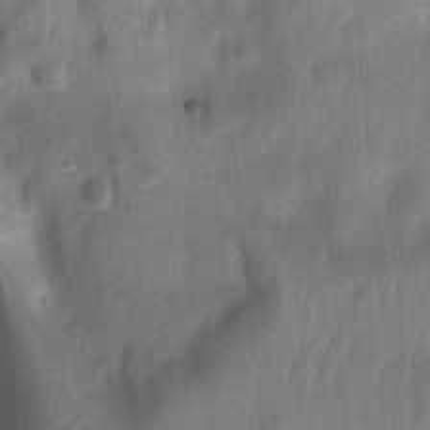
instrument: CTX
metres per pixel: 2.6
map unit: Ht
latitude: 4.1011
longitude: -21.9339
